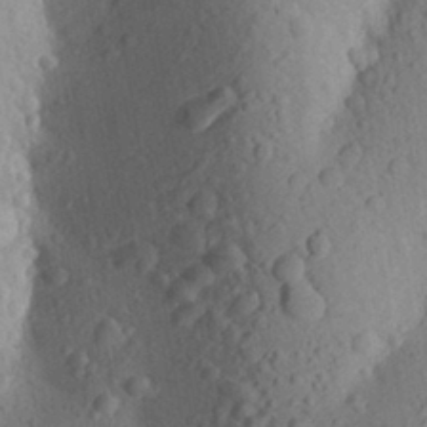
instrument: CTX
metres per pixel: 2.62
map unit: Aa
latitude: 27.9717
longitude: -148.1578
